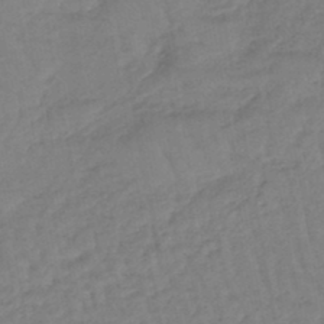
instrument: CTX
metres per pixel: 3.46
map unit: eHb
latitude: -45.4077
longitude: 80.5763
